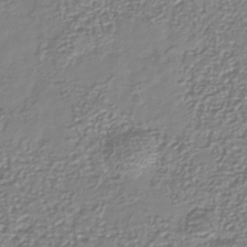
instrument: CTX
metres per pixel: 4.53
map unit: Nhu
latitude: -40.2361
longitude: -81.4993
